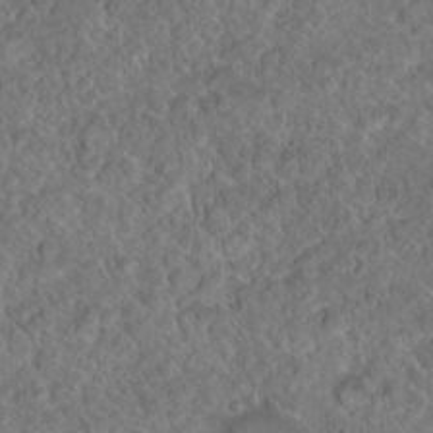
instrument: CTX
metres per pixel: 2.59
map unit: Hto
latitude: 17.4237
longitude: -37.2915
